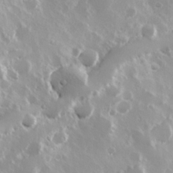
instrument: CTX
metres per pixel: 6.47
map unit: Hve
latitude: 24.1955
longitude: 145.9745
